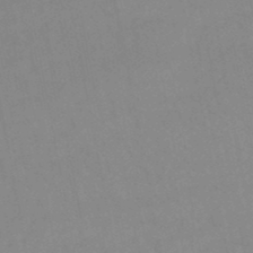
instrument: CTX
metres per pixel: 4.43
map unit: lHb
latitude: -48.2362
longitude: 75.6533
